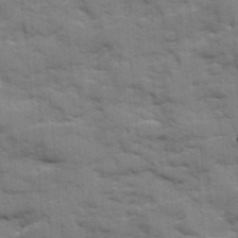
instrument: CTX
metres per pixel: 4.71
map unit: Ave
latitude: 18.8569
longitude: -129.6505
